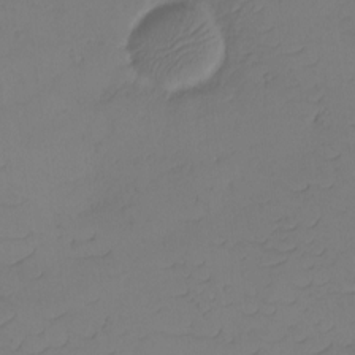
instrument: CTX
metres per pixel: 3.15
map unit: eHh
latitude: -2.6140
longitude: -74.4412
